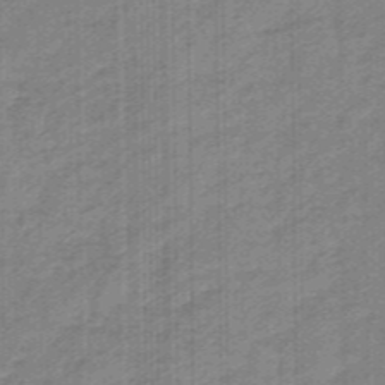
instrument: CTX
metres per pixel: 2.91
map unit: eHb
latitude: -45.4643
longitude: 83.6911
